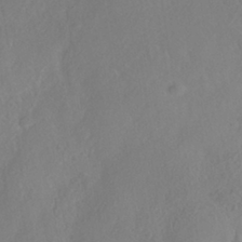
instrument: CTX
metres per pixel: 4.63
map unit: HNhu
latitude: -40.2172
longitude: 104.9541
